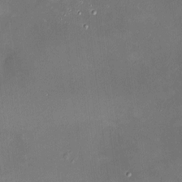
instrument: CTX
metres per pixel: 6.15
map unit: HNhu
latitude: 6.9136
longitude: 8.2739
